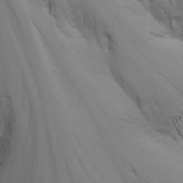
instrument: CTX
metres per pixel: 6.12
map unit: Nhu
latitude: -7.5966
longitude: -70.0822
